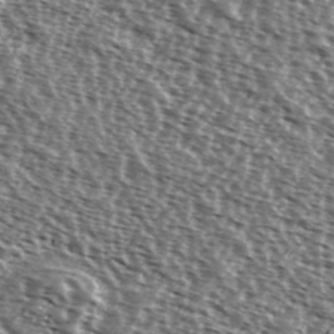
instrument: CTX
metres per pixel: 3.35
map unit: Ave
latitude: 37.8206
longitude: -111.9906
